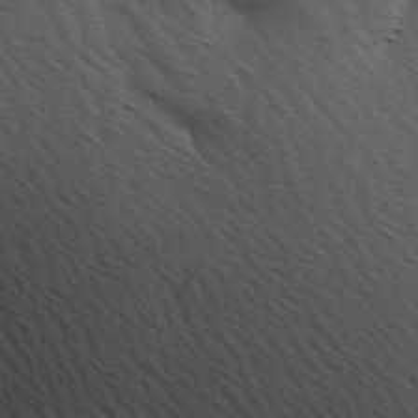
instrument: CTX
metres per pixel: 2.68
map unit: Hve
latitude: 1.9528
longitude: -123.9906
